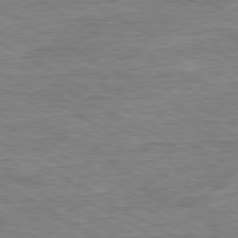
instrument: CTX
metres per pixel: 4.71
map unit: Ap
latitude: -80.5196
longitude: -77.2726
